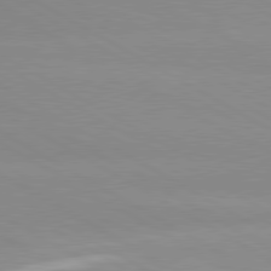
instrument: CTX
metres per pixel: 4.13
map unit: lApd
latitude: 80.2333
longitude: -147.0081
